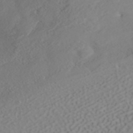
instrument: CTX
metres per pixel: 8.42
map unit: ANa
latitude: 41.5938
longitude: 54.2740
